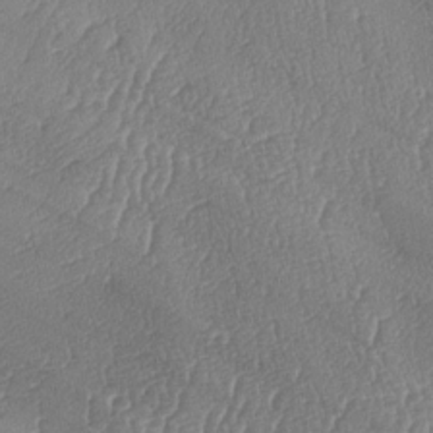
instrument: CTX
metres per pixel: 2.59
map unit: lAa
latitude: -7.8611
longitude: -129.4237
